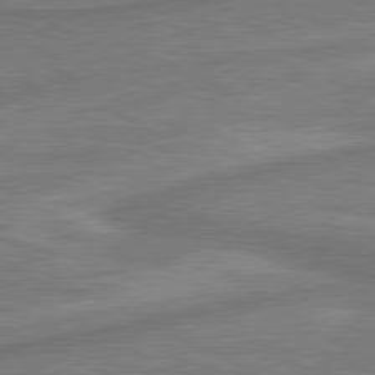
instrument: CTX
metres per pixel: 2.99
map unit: lApd
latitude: 81.2537
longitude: 173.1998
